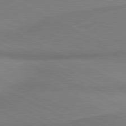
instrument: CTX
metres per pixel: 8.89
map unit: lApd
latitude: 81.0836
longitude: 161.8800
